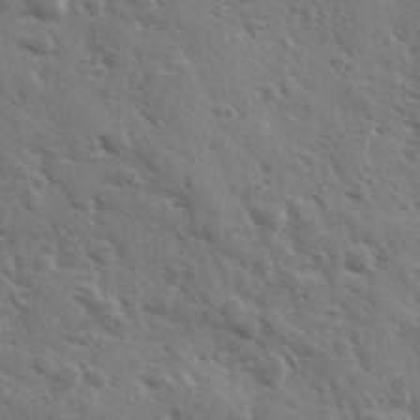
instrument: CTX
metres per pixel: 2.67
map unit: Ave
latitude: 10.8569
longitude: -103.2537
